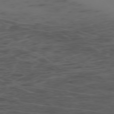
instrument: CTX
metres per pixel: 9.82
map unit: Ap
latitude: -76.4062
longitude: -66.3089
